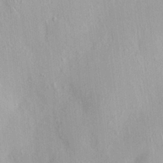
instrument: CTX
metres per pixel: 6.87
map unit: HNhu
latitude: 3.1403
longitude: 6.5762
